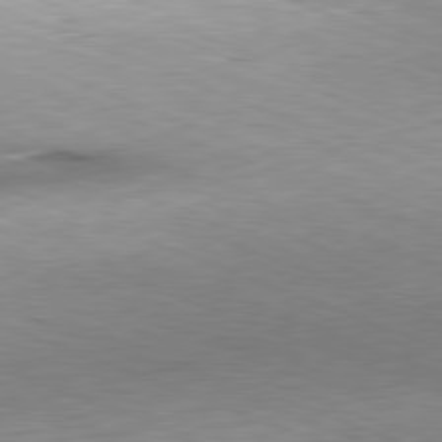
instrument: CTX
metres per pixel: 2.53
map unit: Hpe
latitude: -82.1984
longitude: 12.8219
